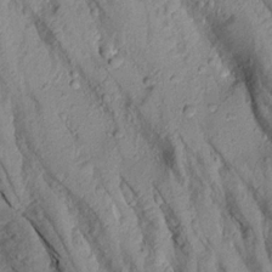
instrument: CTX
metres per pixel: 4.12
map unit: Aa
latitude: 17.2537
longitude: -146.7436
